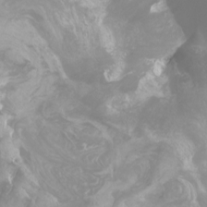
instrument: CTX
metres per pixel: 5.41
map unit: Ht
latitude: -2.3684
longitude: -61.7638
